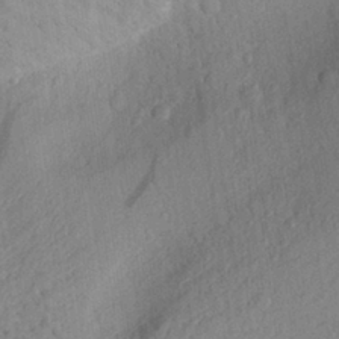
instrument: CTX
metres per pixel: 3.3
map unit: Aa
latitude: 28.2900
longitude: -145.4615
